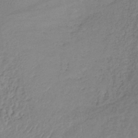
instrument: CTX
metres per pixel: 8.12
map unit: lHb
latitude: -38.0094
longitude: 68.5384
